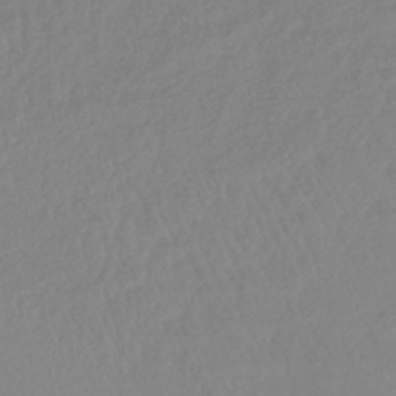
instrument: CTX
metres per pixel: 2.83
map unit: lHb
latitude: -44.0283
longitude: 75.0298
